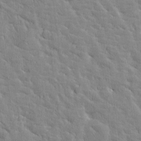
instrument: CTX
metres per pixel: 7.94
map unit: Htu
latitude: -3.6721
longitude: 174.4062
